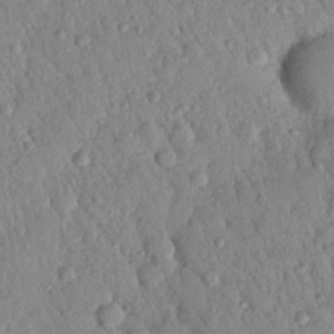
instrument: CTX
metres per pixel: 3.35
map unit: Nhu
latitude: 21.9717
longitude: -77.3292
